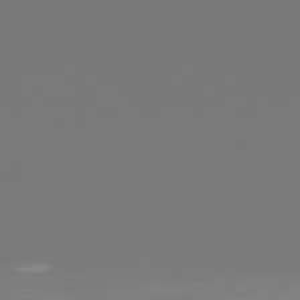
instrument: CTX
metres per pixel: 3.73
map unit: Ap
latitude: -78.3873
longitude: -96.1011
